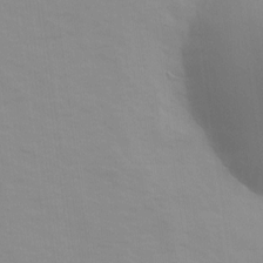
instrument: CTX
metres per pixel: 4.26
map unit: Ave
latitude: 13.9717
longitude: -103.8961
